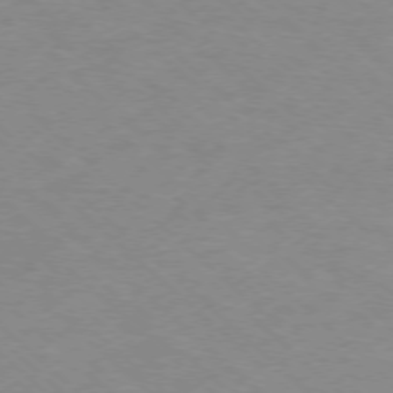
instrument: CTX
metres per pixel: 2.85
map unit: Ap
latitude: -77.1998
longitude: -77.6127
